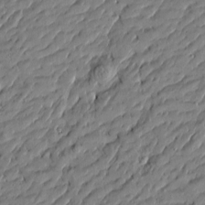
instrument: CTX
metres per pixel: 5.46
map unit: Htu
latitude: -6.0661
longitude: 177.5588
